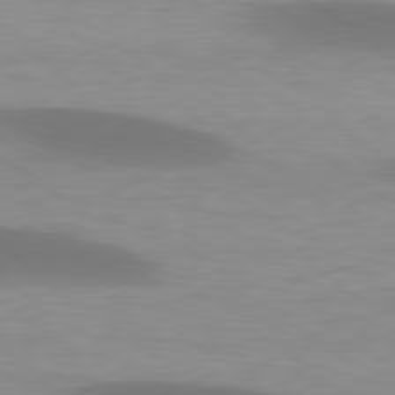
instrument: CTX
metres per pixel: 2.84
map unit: lApd
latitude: 79.4049
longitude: -47.5749
